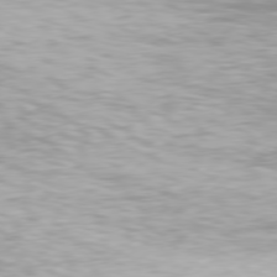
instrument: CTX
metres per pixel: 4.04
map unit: Hpe
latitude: 77.5749
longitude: -130.9136
